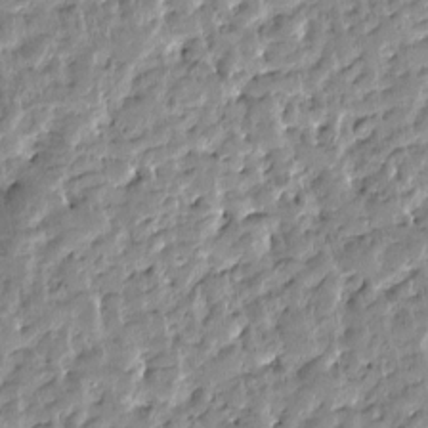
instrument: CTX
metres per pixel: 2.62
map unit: Htu
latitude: -4.8408
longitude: 173.1431
